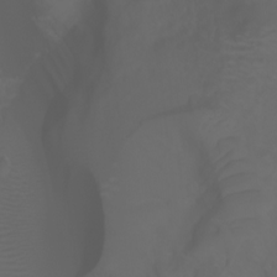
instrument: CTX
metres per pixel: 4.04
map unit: Ht
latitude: -3.3509
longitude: -61.1025
